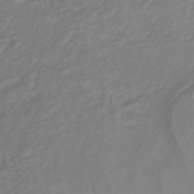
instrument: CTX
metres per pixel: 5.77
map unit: lHb
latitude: -37.2753
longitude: 70.3306
